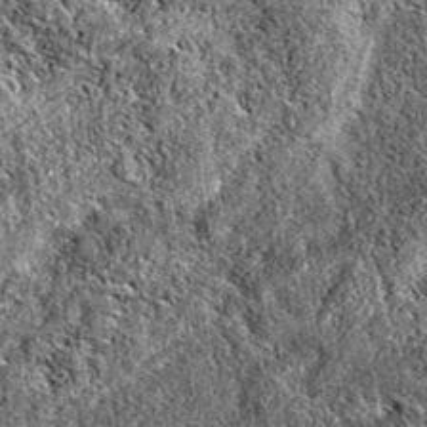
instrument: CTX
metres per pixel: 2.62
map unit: eAb
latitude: 37.8205
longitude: 111.9367
